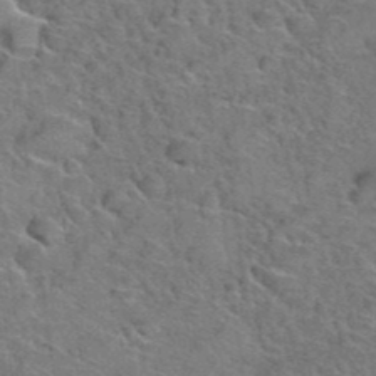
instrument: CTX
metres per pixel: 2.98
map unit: Hto
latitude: 38.5546
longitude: -43.5371
